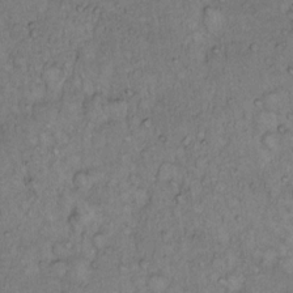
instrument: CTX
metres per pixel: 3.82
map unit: Hto
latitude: 13.3482
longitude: -56.8191
